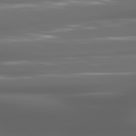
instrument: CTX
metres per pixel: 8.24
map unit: lApd
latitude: 80.9325
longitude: -140.1955
